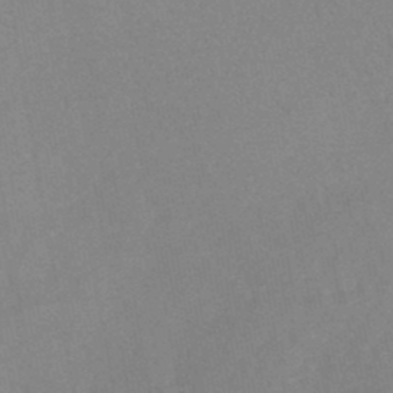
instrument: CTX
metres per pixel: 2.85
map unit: lHb
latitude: -43.1809
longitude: 73.5210
